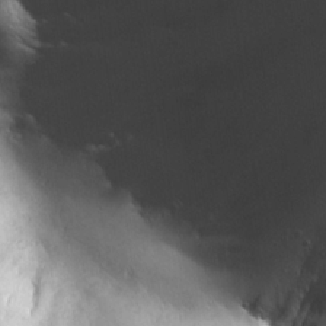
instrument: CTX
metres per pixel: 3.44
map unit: Ave
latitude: 22.0822
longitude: -137.2915
